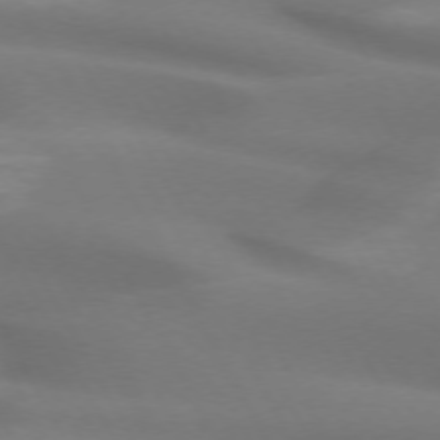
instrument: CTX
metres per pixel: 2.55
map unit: lApd
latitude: 72.7625
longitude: -49.3104
